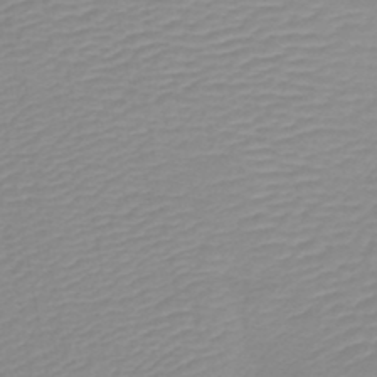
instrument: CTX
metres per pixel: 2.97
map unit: lHb
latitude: -45.0675
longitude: 78.8597
